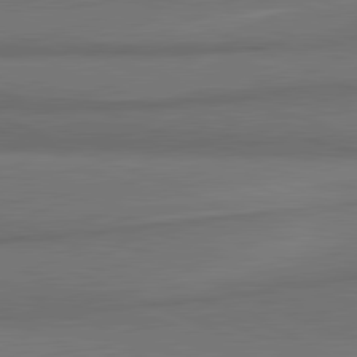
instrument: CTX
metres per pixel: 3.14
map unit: lApd
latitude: 81.7261
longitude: 174.3306
